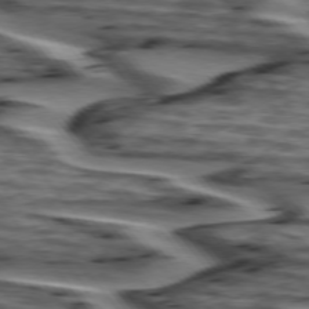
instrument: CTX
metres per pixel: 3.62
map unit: lApd
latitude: 75.4804
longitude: -72.1578
